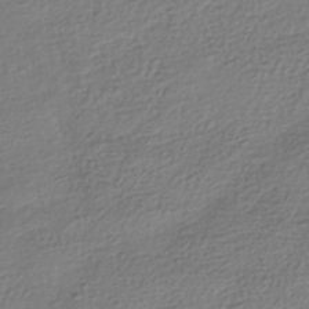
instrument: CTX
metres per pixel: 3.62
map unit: HNhu
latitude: -41.9178
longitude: 96.6330
